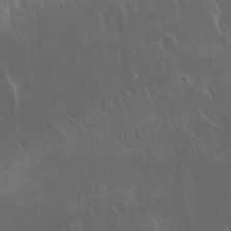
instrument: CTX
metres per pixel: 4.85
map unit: Hto
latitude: 19.6127
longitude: -57.2914
